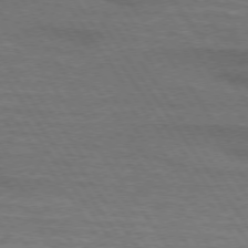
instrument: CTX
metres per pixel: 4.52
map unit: lApd
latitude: 73.9717
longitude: -63.8017
